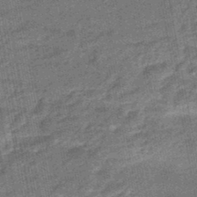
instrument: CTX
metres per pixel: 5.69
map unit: eHb
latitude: -45.6344
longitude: 89.1620
